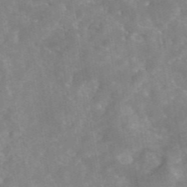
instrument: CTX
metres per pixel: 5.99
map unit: eAb
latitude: 45.6883
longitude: 126.3306
